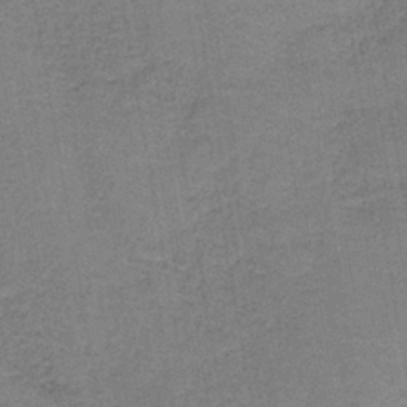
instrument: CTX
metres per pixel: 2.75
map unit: HNb
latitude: -37.3509
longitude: 52.1983
